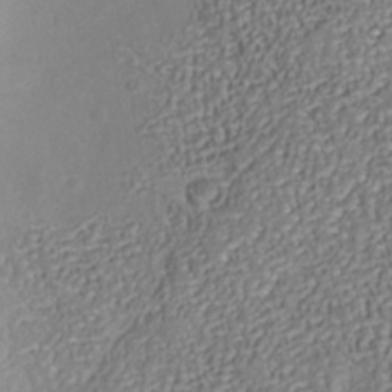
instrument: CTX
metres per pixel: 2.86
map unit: Nhu
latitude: -38.7652
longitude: -85.8395
